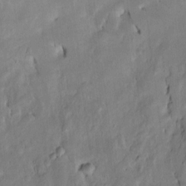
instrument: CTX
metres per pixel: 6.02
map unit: Htu
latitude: -3.3698
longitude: 152.0661
